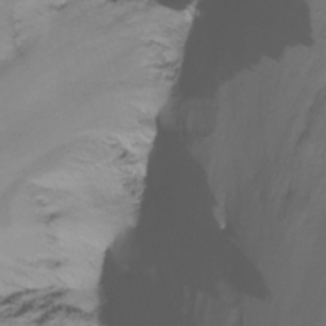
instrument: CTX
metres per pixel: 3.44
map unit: Nhu
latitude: -14.8786
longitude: -53.4616
